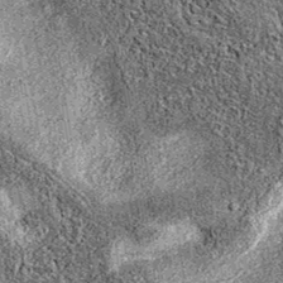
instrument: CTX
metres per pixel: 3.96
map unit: eAb
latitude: 36.5734
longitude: 105.8611
